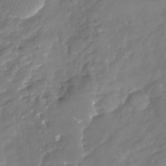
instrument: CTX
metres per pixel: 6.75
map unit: Nhu
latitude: -23.0487
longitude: -56.6112
